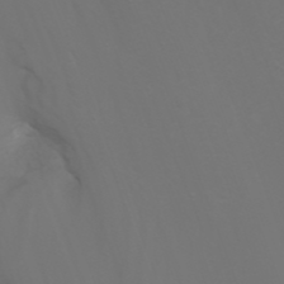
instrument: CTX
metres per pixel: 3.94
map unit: Nhu
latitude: -7.3131
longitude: -80.4034
